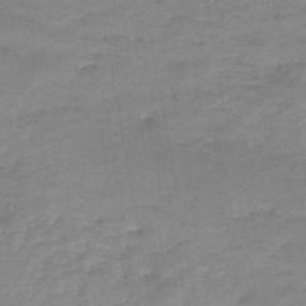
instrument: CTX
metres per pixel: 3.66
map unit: HNb
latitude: -46.4440
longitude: -37.4993
